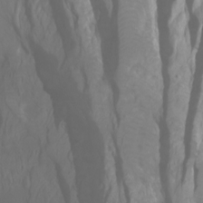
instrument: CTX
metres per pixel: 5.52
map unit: Ht
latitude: -2.3117
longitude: -61.7260
